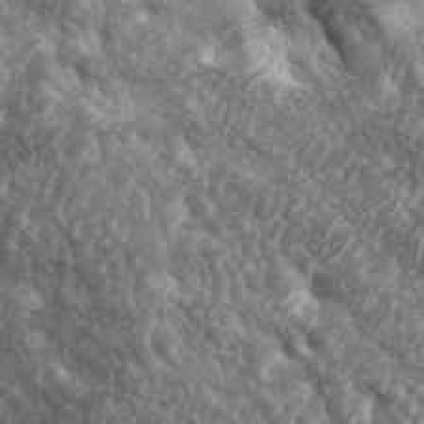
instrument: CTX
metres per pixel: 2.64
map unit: lAa
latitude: -5.7288
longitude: -125.3860
